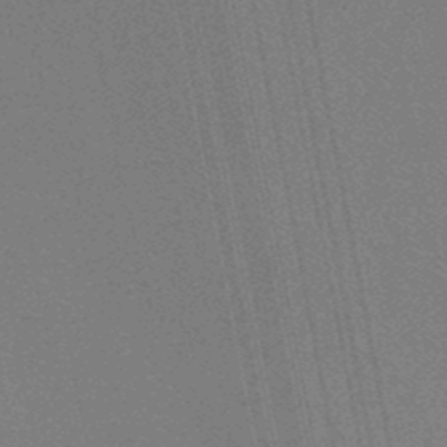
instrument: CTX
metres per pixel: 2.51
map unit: lHb
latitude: -48.1039
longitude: 68.8030
